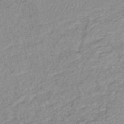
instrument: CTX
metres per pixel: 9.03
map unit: lHb
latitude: -45.0675
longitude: 73.8989
